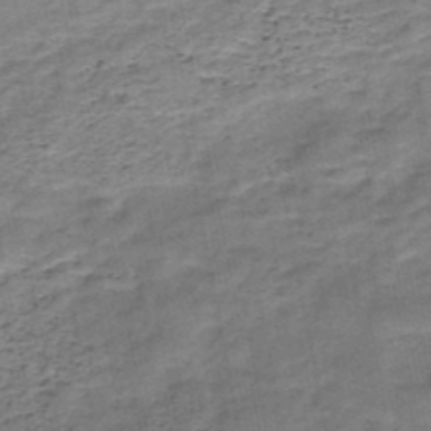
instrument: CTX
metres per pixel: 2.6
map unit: HNb
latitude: -49.0865
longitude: -39.9150
